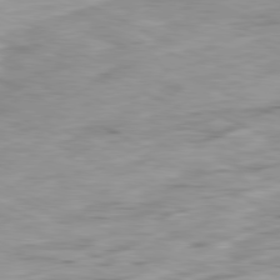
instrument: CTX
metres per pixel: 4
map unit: Ap
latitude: -80.5007
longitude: -67.4048
